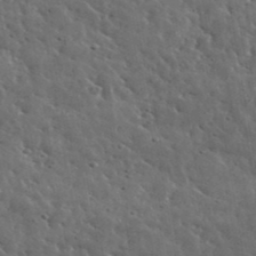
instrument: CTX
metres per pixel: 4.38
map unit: lHvf
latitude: 36.3467
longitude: -88.3846
